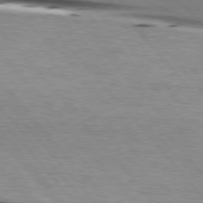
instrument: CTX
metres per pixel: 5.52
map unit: lApd
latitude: 76.1389
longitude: -86.8191
